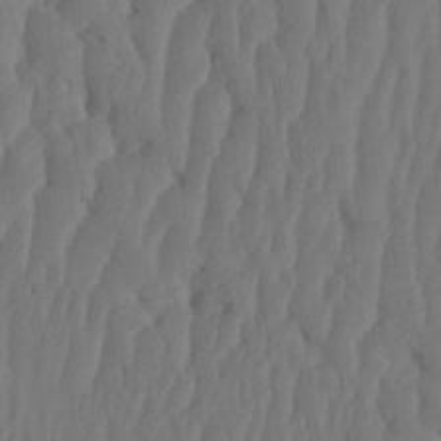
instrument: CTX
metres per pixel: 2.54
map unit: HNhu
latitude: -2.1038
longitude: 14.1606
